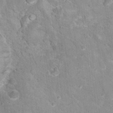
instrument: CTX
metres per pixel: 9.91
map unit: Hto
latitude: 17.1214
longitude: -35.8394
